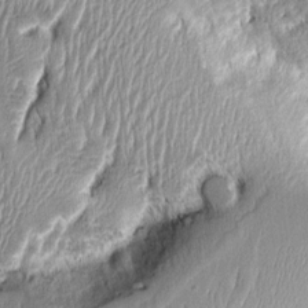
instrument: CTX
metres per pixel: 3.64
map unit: Aa
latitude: 9.3860
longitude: -129.0647
